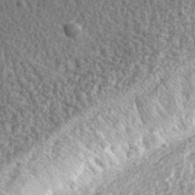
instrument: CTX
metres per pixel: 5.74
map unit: eHh
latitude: 34.7813
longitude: -79.1781
